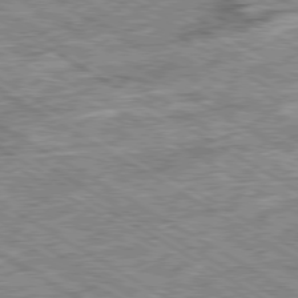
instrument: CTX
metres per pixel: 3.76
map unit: Ap
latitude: -80.1039
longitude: -79.8961
